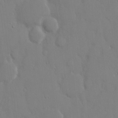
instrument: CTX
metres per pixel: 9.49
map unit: eHh
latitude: 14.4412
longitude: -71.3293
